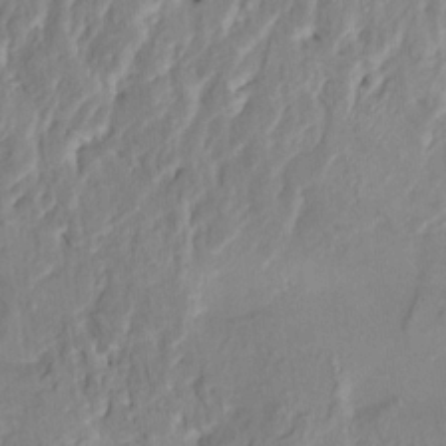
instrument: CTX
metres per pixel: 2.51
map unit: HNhu
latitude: 8.1578
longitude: -2.1200
